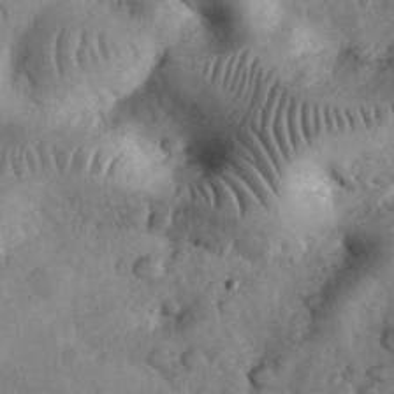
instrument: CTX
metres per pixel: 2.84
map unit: eHh
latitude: 33.2726
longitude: -68.7624
